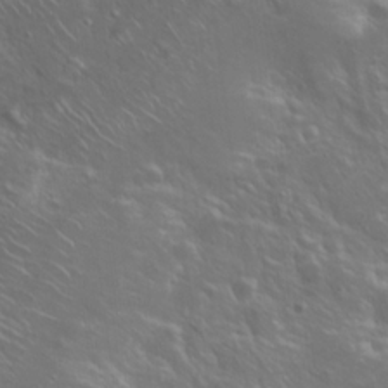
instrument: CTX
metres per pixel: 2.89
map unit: Hto
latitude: 19.6316
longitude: -54.4412
